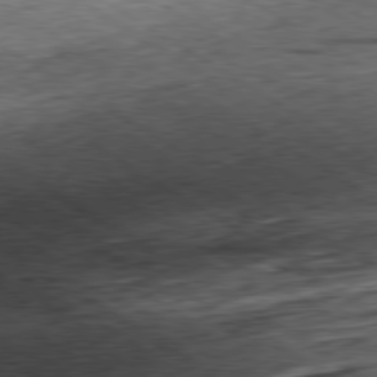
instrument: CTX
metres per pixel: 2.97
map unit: Hpe
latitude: -80.5574
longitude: 21.9745
